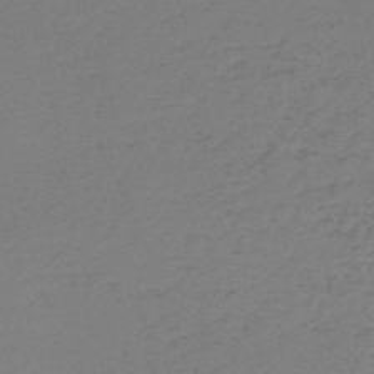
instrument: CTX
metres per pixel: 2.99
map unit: HNb
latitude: -52.5762
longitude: -52.3090
